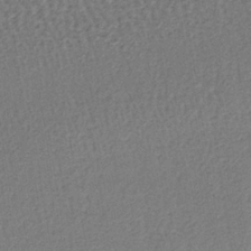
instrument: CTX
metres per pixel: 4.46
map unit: lHb
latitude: -37.3131
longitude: 59.9178
